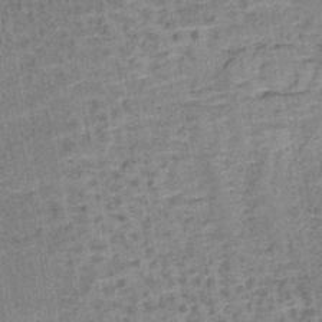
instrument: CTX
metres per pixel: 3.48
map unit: lHb
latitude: -41.0675
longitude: 57.8611
